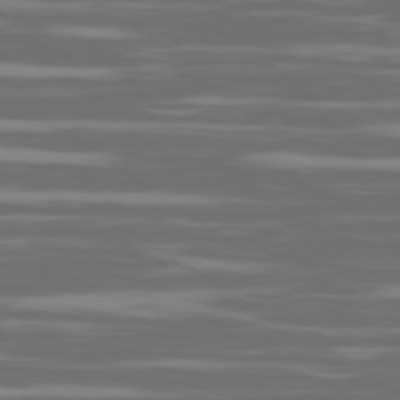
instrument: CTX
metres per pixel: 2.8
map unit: Ap
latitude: -79.6155
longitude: -103.9339
